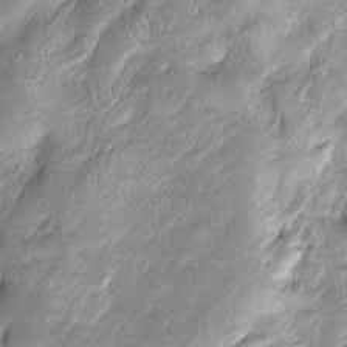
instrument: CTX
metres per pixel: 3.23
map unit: Htu
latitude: -6.5951
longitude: 158.7841
